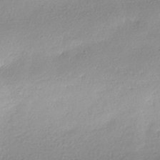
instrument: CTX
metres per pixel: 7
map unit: HNhu
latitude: -41.1620
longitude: 94.8030
